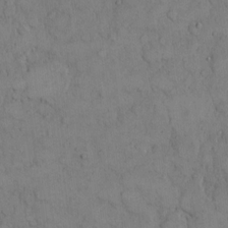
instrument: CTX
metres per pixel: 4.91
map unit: Hto
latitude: 8.8758
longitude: -60.4790
